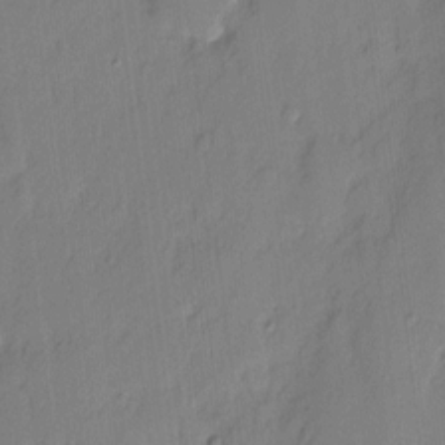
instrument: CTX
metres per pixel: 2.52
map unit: eHh
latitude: 3.3670
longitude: -77.1403
